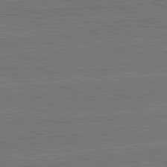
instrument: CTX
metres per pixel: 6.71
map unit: lApd
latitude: 82.7246
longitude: 175.1998
